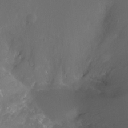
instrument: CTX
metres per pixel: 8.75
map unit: Ht
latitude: -12.3117
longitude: -44.3467
